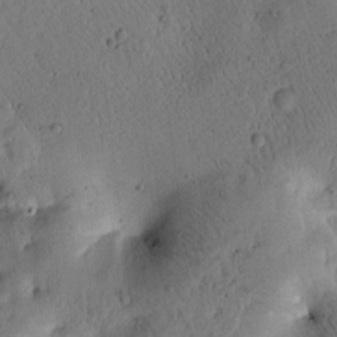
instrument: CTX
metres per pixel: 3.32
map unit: Htu
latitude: -1.5399
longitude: 170.4251
